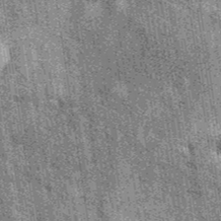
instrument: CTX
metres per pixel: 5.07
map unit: eAb
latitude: 39.4615
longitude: 107.4643
